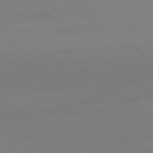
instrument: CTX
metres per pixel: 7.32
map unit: Ap
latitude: -78.3684
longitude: -70.4979
